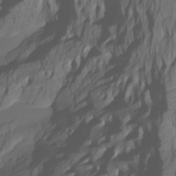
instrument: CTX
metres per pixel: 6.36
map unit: Htu
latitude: -6.9730
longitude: -69.5560
